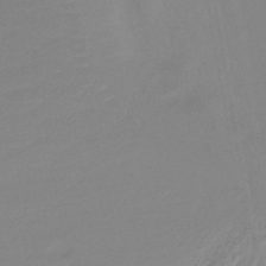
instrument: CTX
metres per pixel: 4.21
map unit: lHb
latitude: -44.0850
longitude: 78.3684
